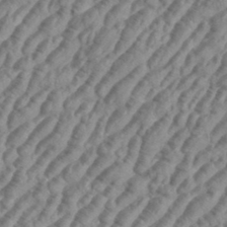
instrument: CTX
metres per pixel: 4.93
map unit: eHh
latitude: 36.0444
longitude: -135.9906
